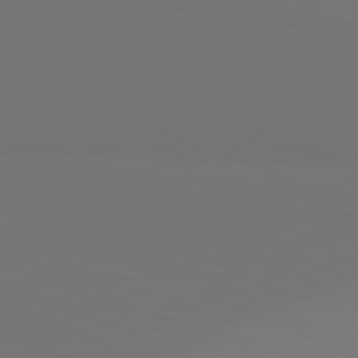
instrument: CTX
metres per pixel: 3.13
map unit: lApd
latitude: 81.3859
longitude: 147.3698
